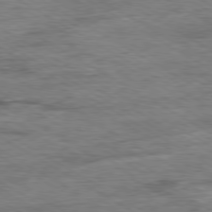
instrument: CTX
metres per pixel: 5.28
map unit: Ap
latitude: -80.1606
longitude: -77.5371
